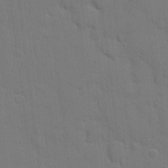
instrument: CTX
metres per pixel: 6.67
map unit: eHh
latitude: 7.4048
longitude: -67.6505
